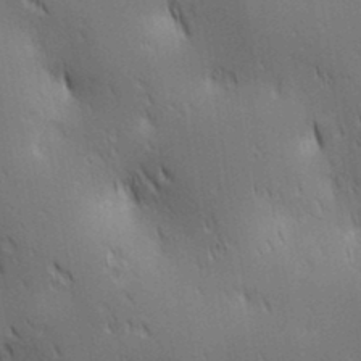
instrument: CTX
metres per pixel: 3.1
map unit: lAa
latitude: 11.1214
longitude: -108.1200
